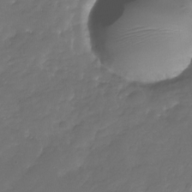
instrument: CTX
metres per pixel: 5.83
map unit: Nhu
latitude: -27.9178
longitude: -71.0836
